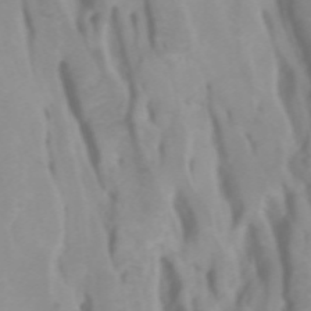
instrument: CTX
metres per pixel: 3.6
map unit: Htu
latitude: -5.0864
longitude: 137.3509
